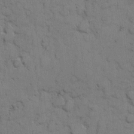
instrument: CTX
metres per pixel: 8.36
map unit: eHh
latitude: 7.4804
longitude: -65.2726
